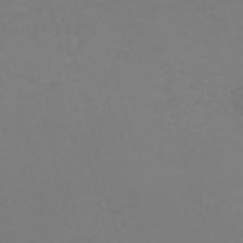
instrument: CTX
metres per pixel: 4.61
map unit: Nve
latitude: -59.1809
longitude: 60.2551
